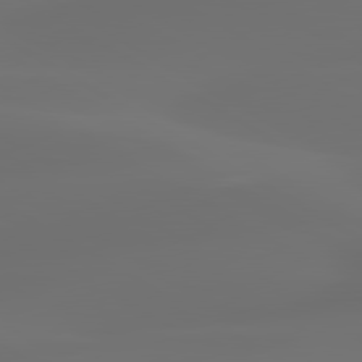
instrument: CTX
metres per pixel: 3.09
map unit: lApd
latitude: 80.2522
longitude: -85.5938
